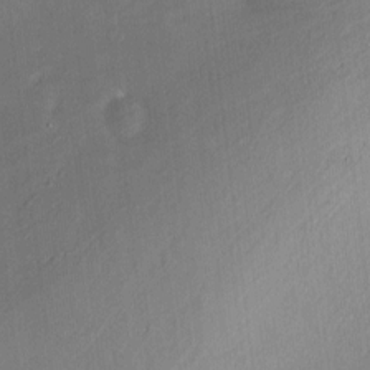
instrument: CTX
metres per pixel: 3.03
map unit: HNhu
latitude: 7.5749
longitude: 7.8233
